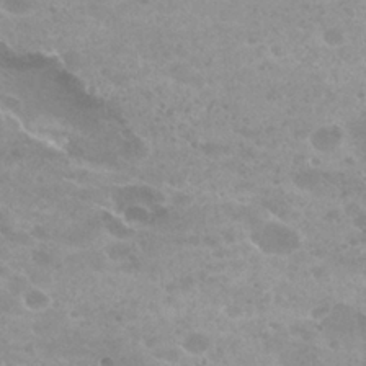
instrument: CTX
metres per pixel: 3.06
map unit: Hto
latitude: 26.0255
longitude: -36.6491
